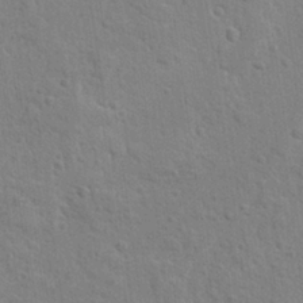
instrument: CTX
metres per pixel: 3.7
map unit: lAvf
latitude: -8.6518
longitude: -120.4601
